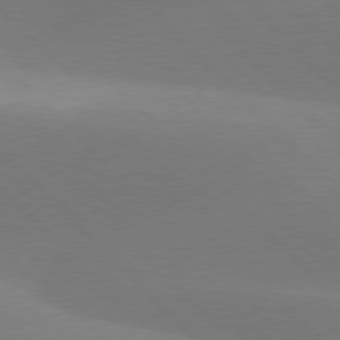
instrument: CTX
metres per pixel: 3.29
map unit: lApd
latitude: 77.5938
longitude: -50.4412
